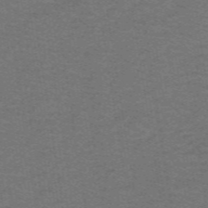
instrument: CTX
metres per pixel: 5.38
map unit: lHb
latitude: -42.7274
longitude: 54.1984
